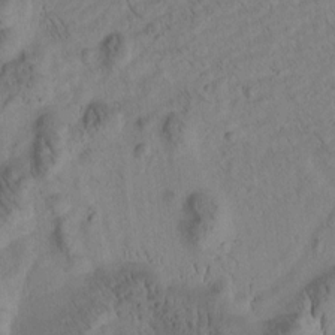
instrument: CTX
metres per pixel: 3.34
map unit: Htu
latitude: -3.5588
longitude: 171.9556
